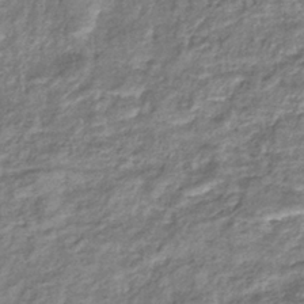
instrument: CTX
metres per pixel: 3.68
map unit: eHb
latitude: -37.7477
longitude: 76.2928
